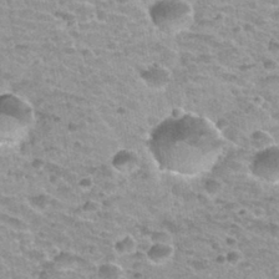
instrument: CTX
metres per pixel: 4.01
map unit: Nhu
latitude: 32.5545
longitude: -52.9513
